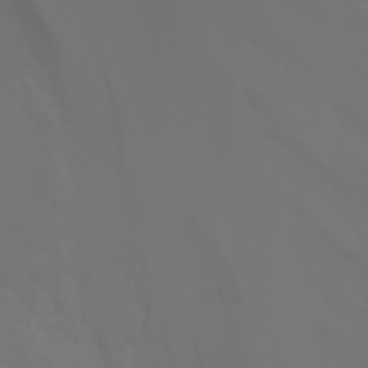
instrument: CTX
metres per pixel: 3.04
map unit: Nhu
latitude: -1.5211
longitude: -77.3859
